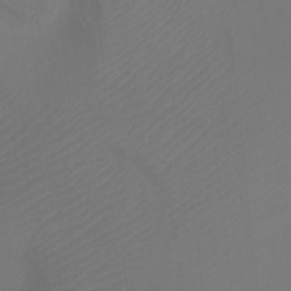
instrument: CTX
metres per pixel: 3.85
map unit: Ht
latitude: 1.8961
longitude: -34.4034
